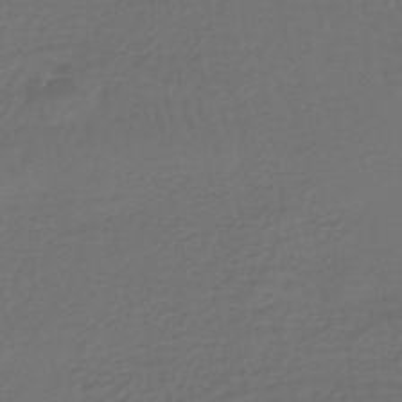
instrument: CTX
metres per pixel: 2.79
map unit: lHb
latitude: -43.4643
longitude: 66.0661
